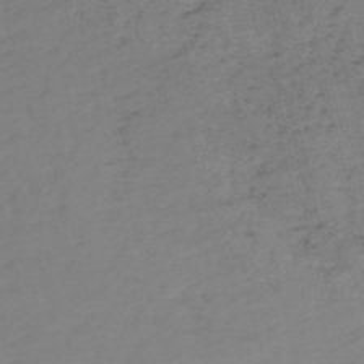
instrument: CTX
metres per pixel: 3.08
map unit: HNb
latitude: -54.5952
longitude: -46.8002
